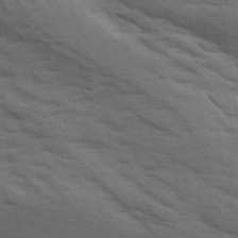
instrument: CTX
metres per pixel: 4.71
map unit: Ave
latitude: 18.0444
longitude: -129.1403
